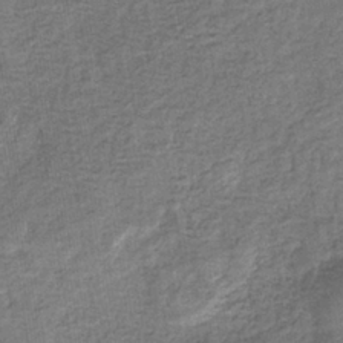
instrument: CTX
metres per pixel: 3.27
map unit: eHb
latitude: -33.8801
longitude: 76.0661
